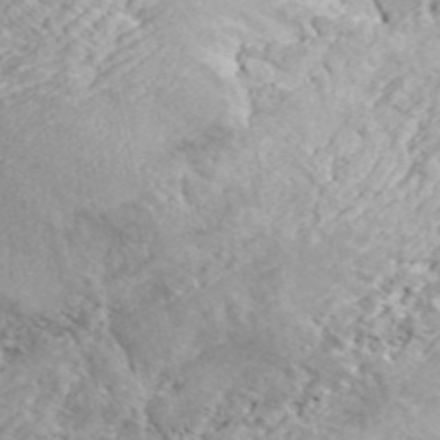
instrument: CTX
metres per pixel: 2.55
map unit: ANa
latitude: 43.0459
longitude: 35.6911
